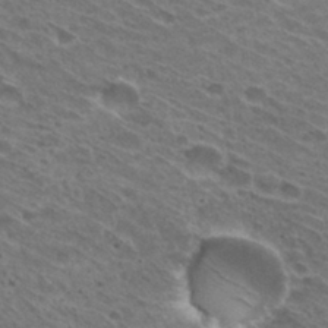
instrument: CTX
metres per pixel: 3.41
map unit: Hto
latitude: 31.5749
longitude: -42.8191
